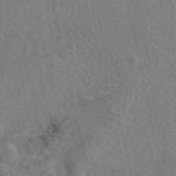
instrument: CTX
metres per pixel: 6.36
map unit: eAb
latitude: 49.2726
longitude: 112.3306
